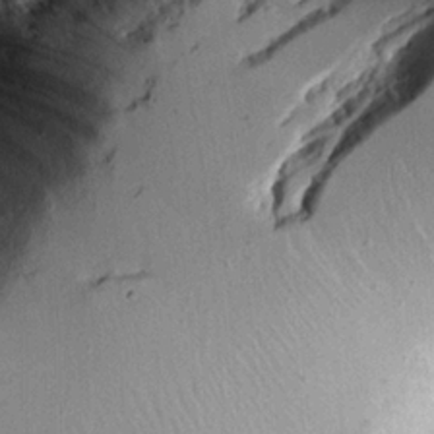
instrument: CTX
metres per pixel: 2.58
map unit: Aa
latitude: 12.3845
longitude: -126.4601
